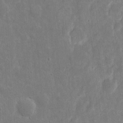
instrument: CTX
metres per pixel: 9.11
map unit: eHh
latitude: 9.8583
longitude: -72.5546
